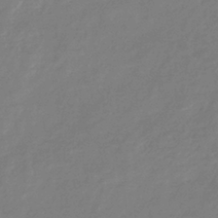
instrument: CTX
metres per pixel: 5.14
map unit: eHb
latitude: -36.8408
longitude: 78.6518
